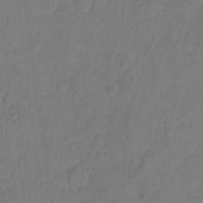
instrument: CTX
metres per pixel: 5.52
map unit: Hto
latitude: 5.8394
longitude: -61.3859
